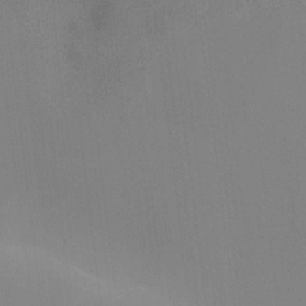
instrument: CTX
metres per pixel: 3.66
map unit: HNhu
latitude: 7.1970
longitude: 5.1053
